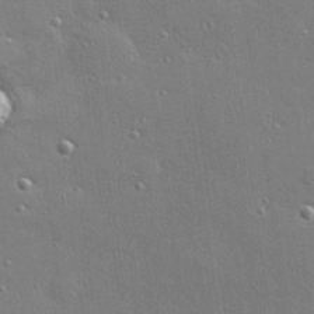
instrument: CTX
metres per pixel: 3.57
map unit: Hve
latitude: 28.0444
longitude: -90.7813
